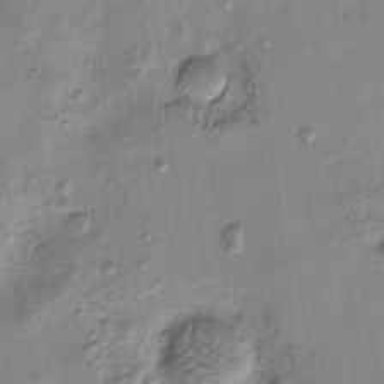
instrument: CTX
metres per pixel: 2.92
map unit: eHh
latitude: -0.2929
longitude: 16.5007
